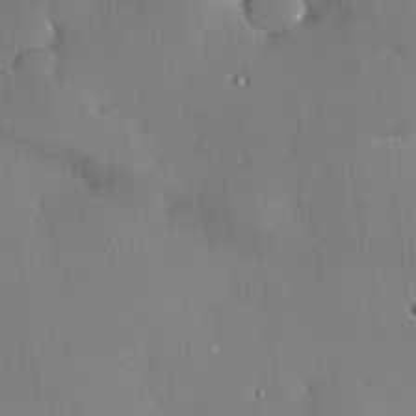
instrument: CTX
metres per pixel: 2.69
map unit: Hve
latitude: 26.5924
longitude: -90.8380
